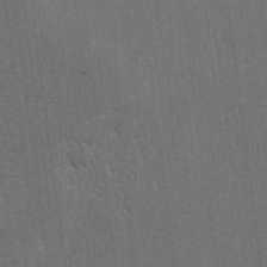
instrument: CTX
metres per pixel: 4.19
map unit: lAvf
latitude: -5.3131
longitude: -114.4978
